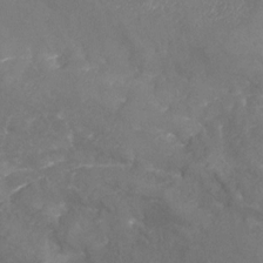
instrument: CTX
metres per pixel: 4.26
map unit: Nhu
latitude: -25.2943
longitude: -57.0458
